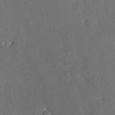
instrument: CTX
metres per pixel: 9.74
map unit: eHh
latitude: 4.5546
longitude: -69.1592
